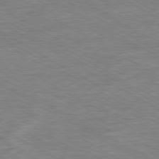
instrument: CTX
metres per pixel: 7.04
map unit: Ap
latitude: -80.3684
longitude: -77.1970
